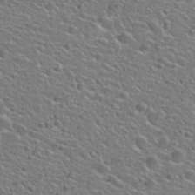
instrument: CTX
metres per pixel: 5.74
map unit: Hto
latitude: 26.0255
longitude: -50.0633
